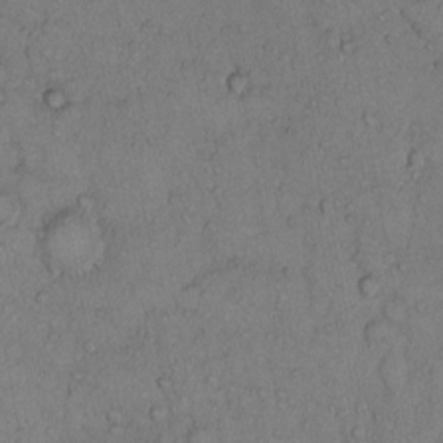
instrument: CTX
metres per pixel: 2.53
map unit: Hto
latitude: 10.2901
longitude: -58.0444
